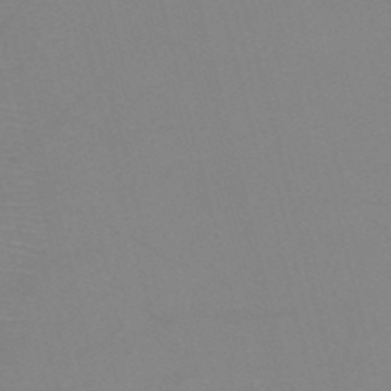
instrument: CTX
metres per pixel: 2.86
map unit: HNb
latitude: -50.5952
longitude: -46.2334
